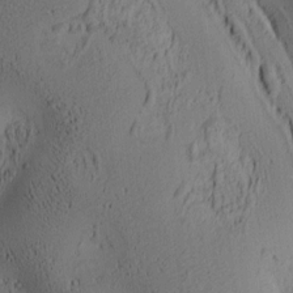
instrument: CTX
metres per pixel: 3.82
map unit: lAa
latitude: 6.4412
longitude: -114.5734
